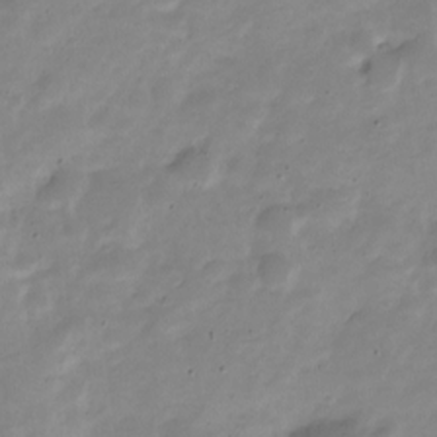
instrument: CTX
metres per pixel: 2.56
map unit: Nve
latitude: -22.8030
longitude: 105.5777
